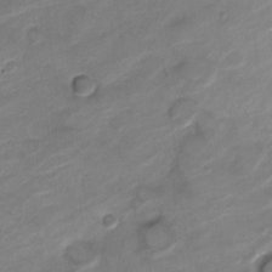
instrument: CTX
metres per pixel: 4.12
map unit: Nve
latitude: -18.3306
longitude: 107.7100
